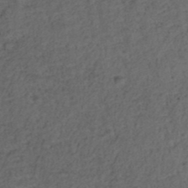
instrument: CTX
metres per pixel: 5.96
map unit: ANa
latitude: 39.4615
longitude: 21.5966
